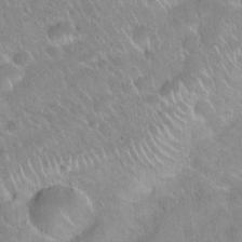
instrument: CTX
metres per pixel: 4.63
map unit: Hto
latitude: 20.4601
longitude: -52.2712
